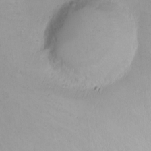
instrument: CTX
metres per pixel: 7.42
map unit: Nhu
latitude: -5.0486
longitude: -81.2726
